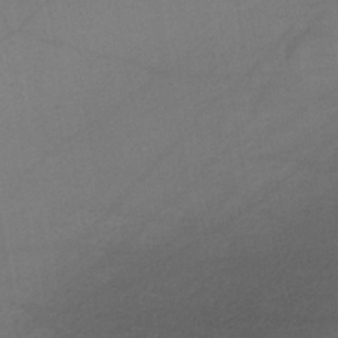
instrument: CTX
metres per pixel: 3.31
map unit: lHb
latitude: -38.7652
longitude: 68.7463
